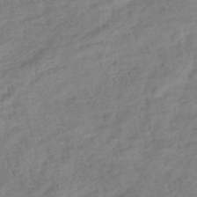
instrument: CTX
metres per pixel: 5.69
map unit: lHb
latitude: -40.3684
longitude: 74.0472
